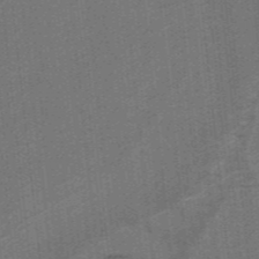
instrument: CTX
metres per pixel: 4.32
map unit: lHb
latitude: -39.7856
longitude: 54.3117
